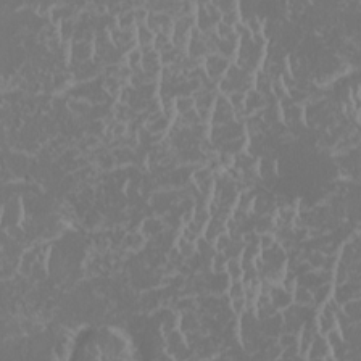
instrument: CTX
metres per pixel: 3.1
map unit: HNhu
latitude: -1.6155
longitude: 10.6519
